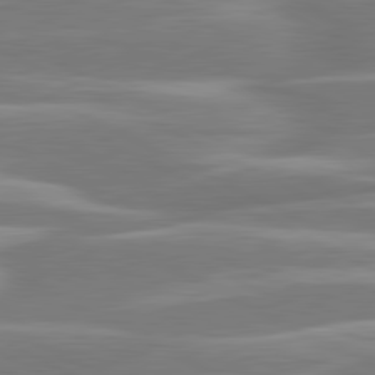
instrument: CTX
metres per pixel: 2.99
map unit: lApd
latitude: 81.0836
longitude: -129.7449
